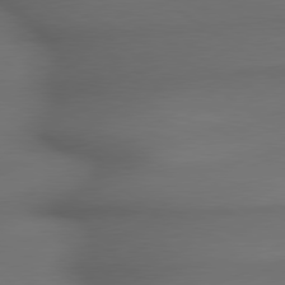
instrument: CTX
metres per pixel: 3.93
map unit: lApd
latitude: 79.4238
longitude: -173.3670
